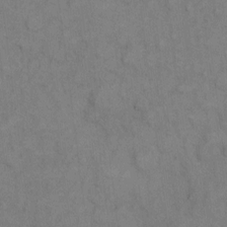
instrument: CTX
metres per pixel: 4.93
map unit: eHh
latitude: 7.8583
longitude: -63.0459
